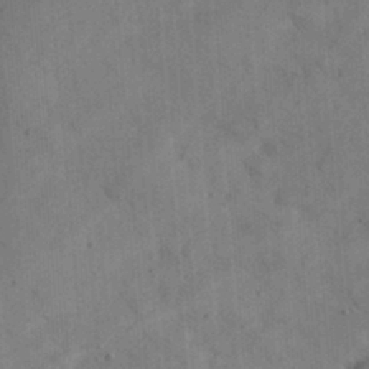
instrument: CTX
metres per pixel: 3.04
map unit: eHh
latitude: 24.9135
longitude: -65.1214
